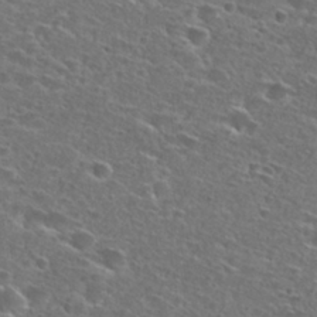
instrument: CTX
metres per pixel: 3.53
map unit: Hto
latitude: 27.4238
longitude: -46.7436
